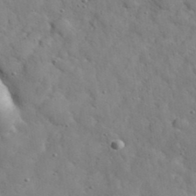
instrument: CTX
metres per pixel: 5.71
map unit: eHh
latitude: 38.0633
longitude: -67.5749
